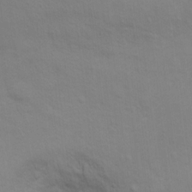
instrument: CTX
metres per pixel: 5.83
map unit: Ht
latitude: 11.1970
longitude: -32.7813
